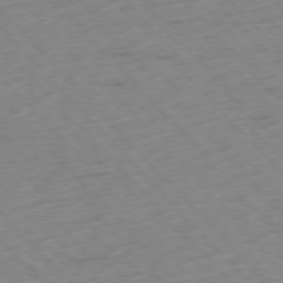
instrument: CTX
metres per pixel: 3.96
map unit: Ap
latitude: -76.5574
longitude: -60.5545
